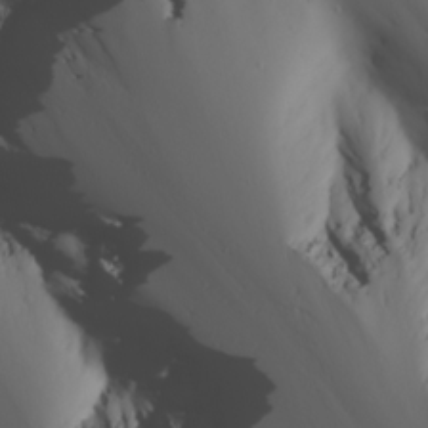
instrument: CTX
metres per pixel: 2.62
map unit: Hve
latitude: 13.6316
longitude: -91.2537
